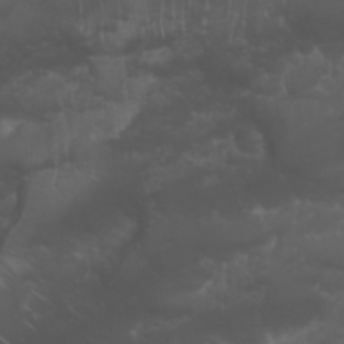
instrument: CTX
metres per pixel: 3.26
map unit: Nhu
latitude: 22.6490
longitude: -63.6694
